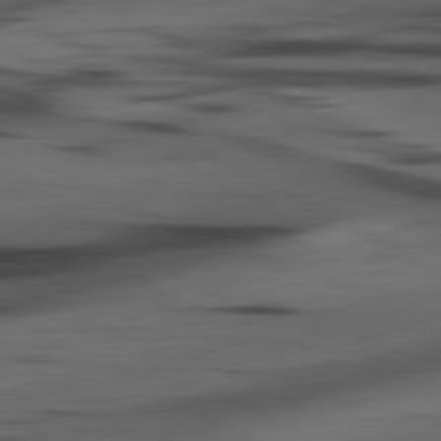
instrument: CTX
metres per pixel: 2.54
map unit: lApd
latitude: 80.6113
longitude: -84.3278
